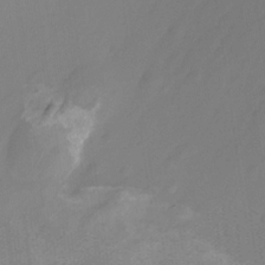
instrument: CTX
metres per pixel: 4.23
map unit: Nhu
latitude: -27.1998
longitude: -71.3104
